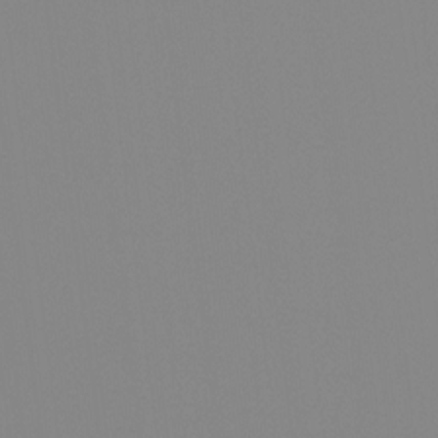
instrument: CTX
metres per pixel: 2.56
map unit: Hto
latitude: -8.1606
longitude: -51.7827
